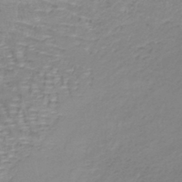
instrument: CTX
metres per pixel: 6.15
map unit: lHb
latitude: -40.7841
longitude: 65.3699
